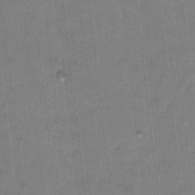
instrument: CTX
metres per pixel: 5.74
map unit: Hto
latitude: 12.6302
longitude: -36.4412
